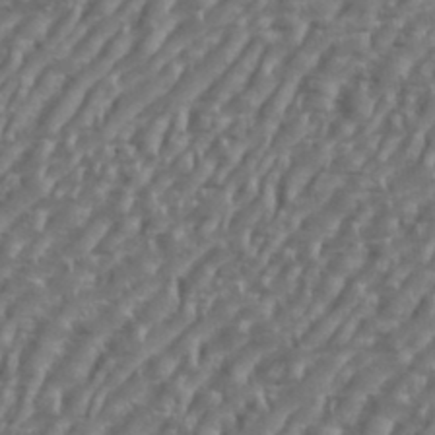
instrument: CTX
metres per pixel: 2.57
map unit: eHh
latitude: 36.2145
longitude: -134.0255
